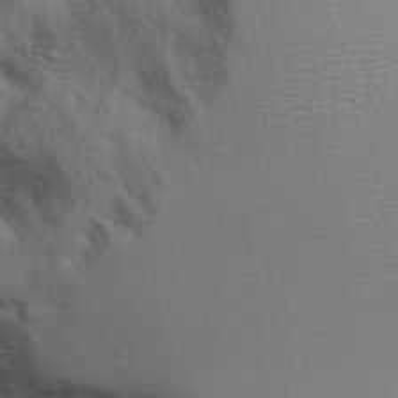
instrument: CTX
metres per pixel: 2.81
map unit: Aa
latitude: 19.2537
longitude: -125.9339
